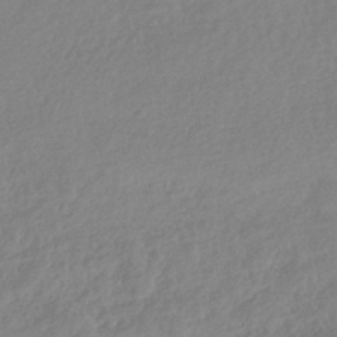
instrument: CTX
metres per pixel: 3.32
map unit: HNhu
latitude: -41.8233
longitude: 93.5777
